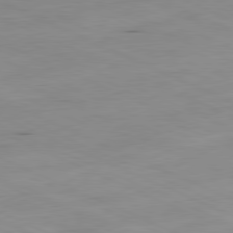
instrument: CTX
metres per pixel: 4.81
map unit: Ap
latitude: -81.7478
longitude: -69.3293
